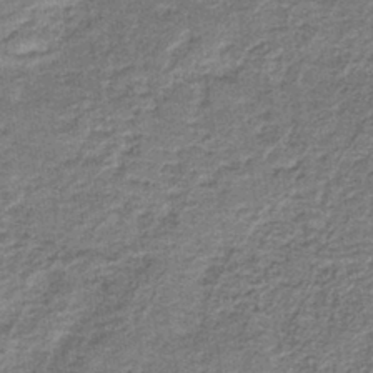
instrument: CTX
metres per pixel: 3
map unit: HNb
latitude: -39.1998
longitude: 50.7652
